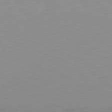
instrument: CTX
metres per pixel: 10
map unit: Hpe
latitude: -82.3306
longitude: 16.1417
